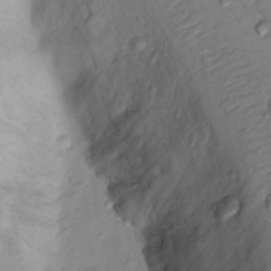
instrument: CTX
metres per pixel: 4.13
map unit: Nhu
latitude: 13.5371
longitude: -29.0647
